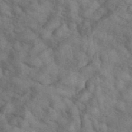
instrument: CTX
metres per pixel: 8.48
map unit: ANa
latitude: 42.5924
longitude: 52.2739
